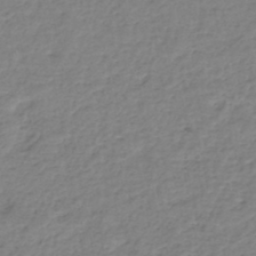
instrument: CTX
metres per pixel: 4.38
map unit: eHh
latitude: -46.1039
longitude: -29.2915
